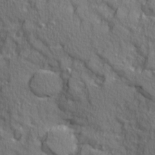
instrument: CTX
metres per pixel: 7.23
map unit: Ave
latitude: 11.3671
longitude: -101.8017
